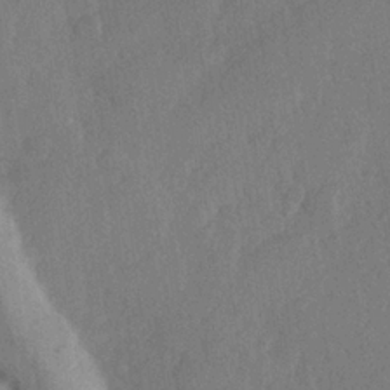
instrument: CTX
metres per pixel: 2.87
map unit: Hve
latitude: 24.1199
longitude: 144.9920
